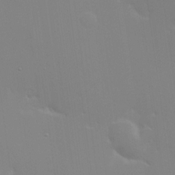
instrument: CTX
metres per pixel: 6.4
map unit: Hve
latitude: 17.5749
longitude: 150.9731
